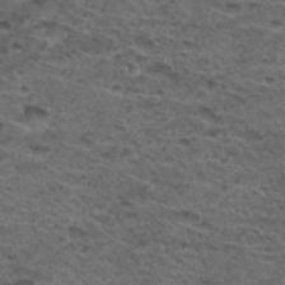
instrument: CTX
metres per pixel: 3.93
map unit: Hto
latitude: 33.0458
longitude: -48.1389
